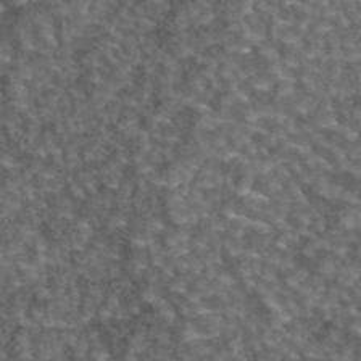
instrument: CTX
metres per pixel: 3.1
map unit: eAb
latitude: 43.9717
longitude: 107.1054
